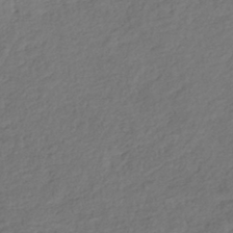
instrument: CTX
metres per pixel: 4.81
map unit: lHb
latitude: -39.8423
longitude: 74.0094
